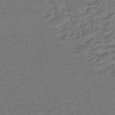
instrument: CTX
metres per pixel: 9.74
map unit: eHb
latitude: -45.9367
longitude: 89.3320
